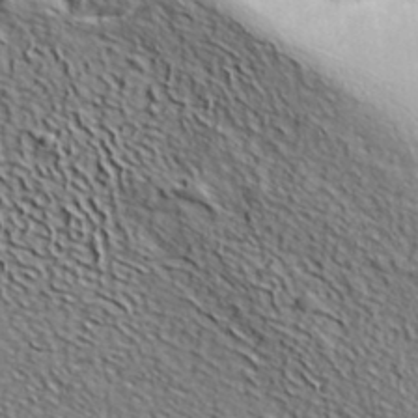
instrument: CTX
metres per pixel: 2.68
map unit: eHh
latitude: 36.7058
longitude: -80.5546
